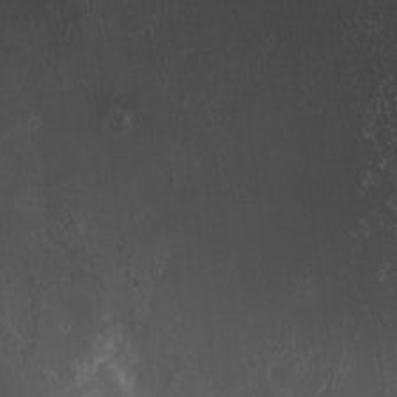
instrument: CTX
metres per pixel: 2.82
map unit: HNhu
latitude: 4.2900
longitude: 5.1620
